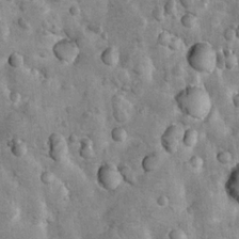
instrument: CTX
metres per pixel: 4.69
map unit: Hto
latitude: 11.3860
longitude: -36.2711
